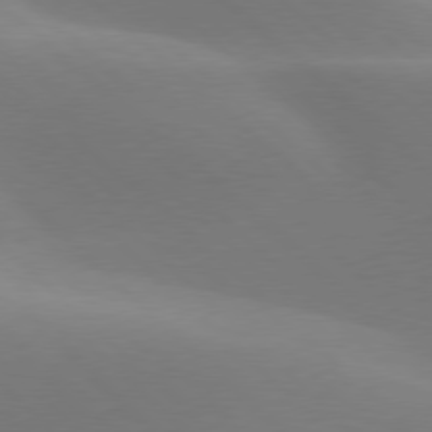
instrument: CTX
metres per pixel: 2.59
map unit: lApd
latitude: 77.7449
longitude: -51.1592
